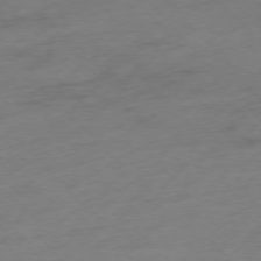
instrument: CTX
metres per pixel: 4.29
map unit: Hpe
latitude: -76.2928
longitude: -14.5735
